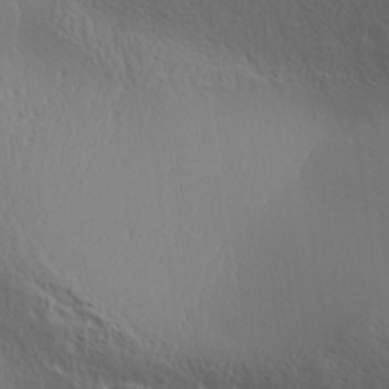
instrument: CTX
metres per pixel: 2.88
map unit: Aa
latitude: 30.9703
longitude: -140.1766
